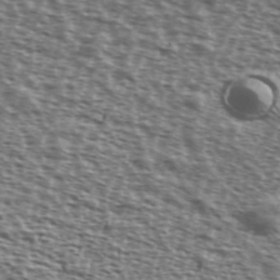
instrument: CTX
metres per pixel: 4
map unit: Ave
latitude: 38.8380
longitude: -111.7450
